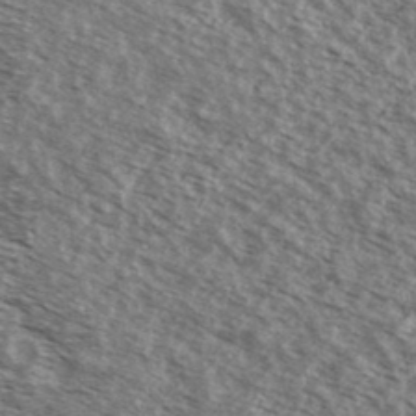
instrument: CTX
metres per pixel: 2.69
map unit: Ave
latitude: 38.5735
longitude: -109.4237
